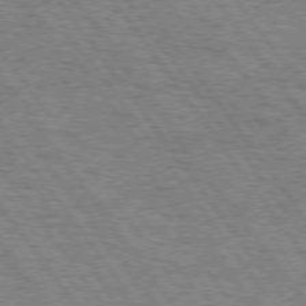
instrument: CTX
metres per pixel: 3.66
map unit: Hpe
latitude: 75.3104
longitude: -155.7450
